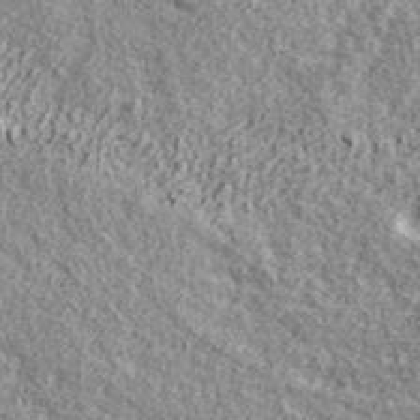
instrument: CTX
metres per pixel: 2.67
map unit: ANa
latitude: 44.2144
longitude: -85.8583
